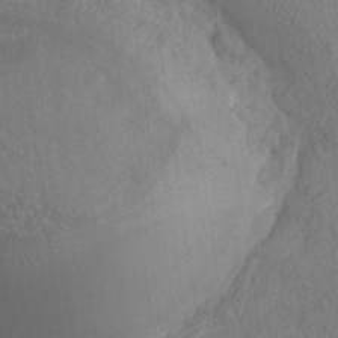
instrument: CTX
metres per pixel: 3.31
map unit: Nhe
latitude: -37.2187
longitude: 139.2943
